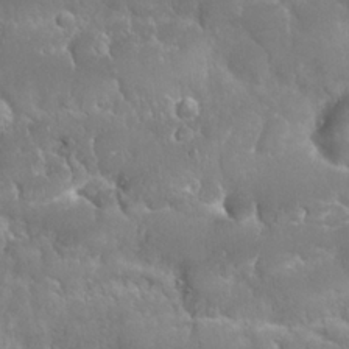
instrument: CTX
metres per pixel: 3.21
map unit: Nhu
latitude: 24.3845
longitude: -60.7057
